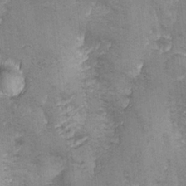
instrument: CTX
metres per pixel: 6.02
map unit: Ave
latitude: -7.3320
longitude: -120.1011
